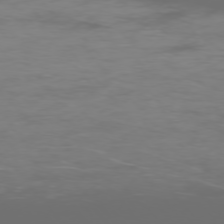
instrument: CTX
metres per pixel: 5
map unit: Ap
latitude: -76.3495
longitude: -73.9717
